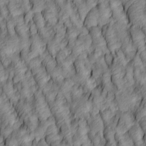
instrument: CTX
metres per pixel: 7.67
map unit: lAa
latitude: 4.9325
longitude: -116.2900
